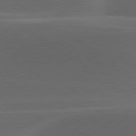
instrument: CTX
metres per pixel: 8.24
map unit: lApd
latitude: 79.2537
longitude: -49.2159
